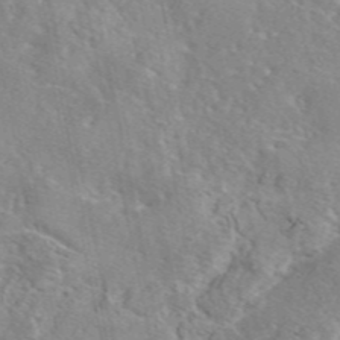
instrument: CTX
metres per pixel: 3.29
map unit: eAb
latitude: 46.1767
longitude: 111.7288
